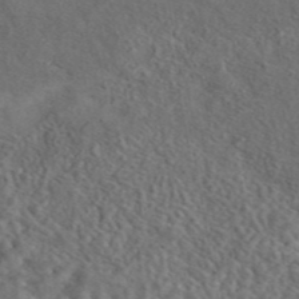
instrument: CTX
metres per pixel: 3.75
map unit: eAb
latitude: 43.5938
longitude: 110.6518
